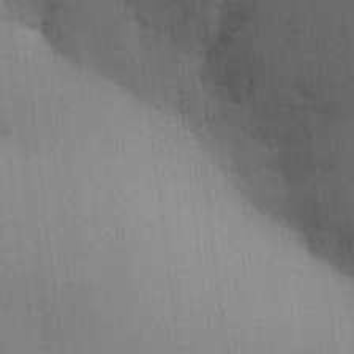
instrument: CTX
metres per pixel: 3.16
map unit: HNhu
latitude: 9.1781
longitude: 14.9542
